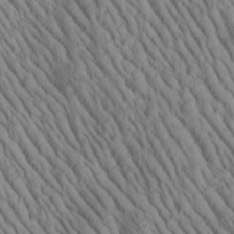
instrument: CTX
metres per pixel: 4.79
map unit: Htu
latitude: -1.5588
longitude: 173.7288
